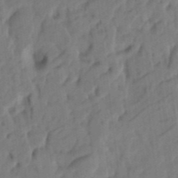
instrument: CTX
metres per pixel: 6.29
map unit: eHh
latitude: 5.3671
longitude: -73.8017
